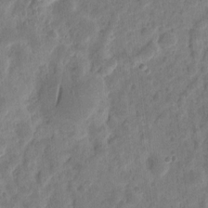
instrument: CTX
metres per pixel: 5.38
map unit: eHh
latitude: 9.9528
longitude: -73.8395
